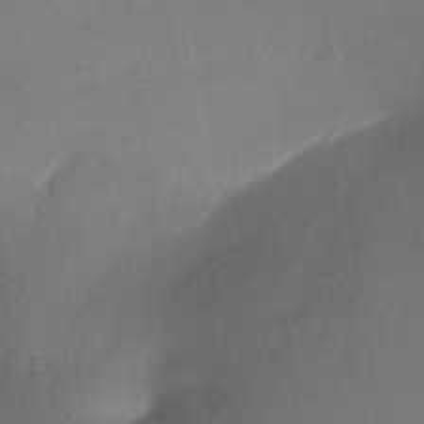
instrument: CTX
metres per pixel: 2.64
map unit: Ht
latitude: -16.3496
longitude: -41.9906
